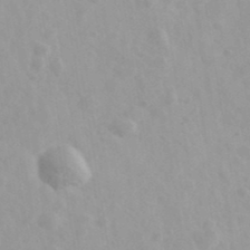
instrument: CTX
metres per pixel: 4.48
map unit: Ave
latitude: 39.6694
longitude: -106.3656
